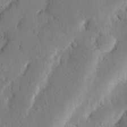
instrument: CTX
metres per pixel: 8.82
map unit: Nhu
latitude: 19.5749
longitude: -74.9136
